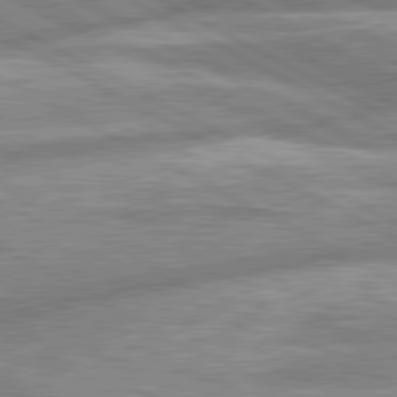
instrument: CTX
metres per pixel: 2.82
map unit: lApd
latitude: 80.4790
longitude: -167.0080
